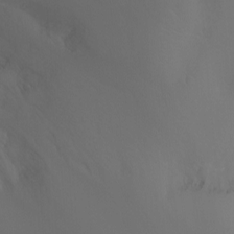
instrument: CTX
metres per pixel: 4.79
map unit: Ht
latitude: -9.1242
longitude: -45.8772
